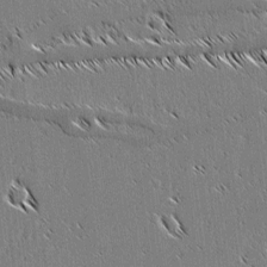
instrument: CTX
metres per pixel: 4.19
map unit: lAvf
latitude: 3.2159
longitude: -106.6679
